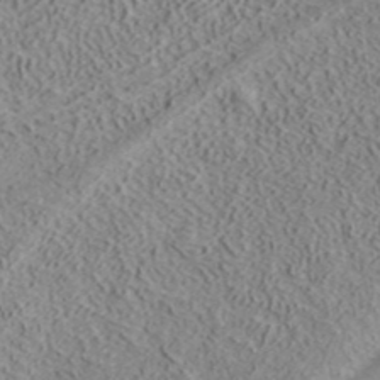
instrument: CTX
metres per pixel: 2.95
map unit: ANa
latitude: 39.2537
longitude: 20.3117
